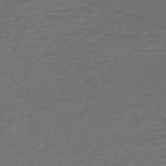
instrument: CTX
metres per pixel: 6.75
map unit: ANa
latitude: -45.1998
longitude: 106.7841
